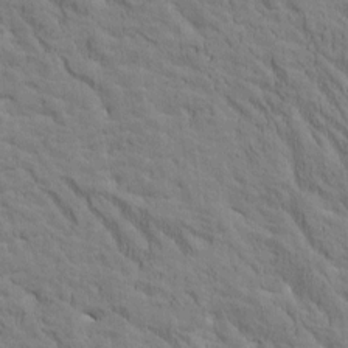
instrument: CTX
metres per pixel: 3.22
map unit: Htu
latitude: -3.1431
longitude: 174.3495
